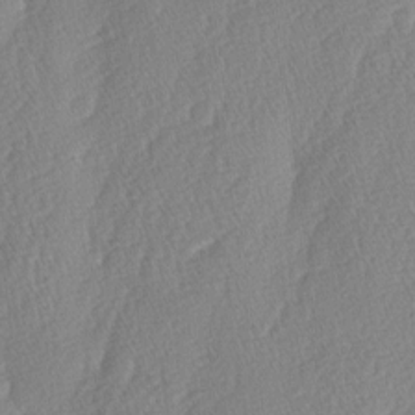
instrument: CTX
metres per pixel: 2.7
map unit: lAa
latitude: -5.0108
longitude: -130.3846
